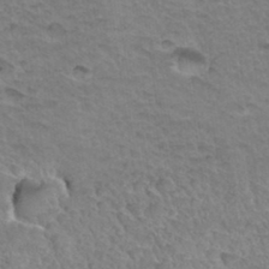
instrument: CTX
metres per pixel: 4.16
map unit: Hto
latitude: 34.9891
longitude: -46.1578
